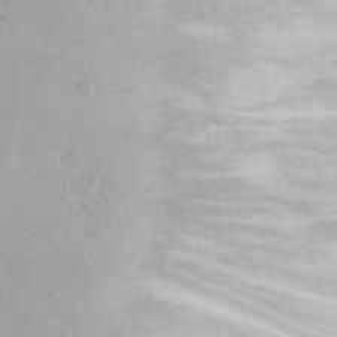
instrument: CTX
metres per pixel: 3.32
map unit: eHh
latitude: 16.2712
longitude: -73.3671
